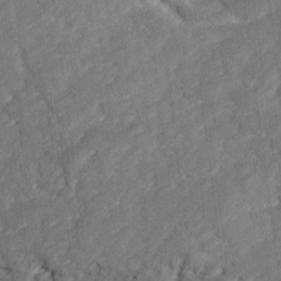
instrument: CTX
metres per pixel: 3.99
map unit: Ave
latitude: 17.2159
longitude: -135.3670
